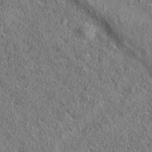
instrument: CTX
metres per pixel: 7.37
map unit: eAb
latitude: 35.5371
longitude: 107.6155
